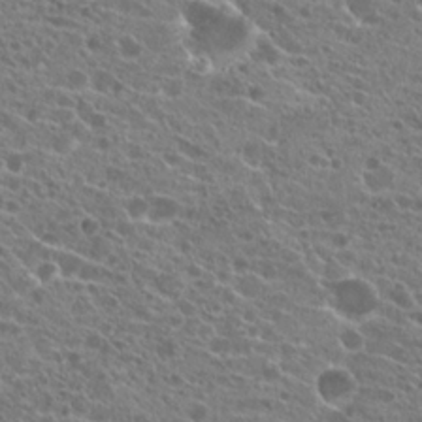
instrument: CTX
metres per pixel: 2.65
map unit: Hto
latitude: 21.8017
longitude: -40.0255
